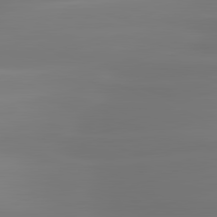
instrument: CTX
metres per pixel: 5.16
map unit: lApd
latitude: 81.4993
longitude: -134.4979
